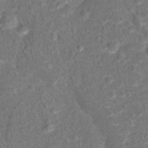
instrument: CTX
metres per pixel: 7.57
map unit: Hto
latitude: 17.5371
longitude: -42.4412
